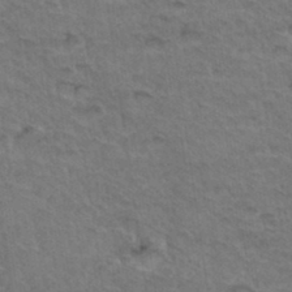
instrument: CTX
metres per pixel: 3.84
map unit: Hto
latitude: 35.0458
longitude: -46.3657
